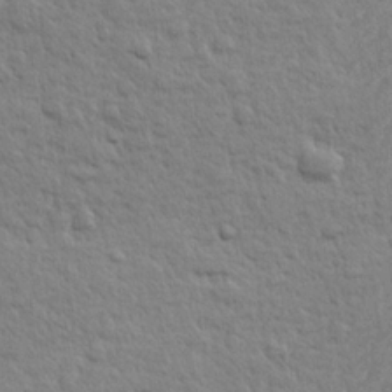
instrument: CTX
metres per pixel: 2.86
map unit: lHvf
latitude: 24.3089
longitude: 143.8800
